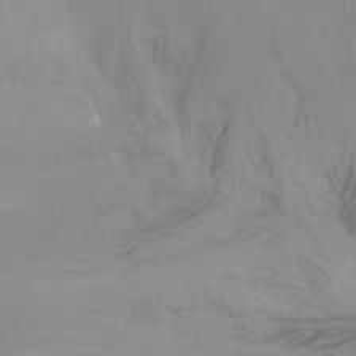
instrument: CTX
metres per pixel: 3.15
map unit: Ht
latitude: -8.3684
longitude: -39.1781
